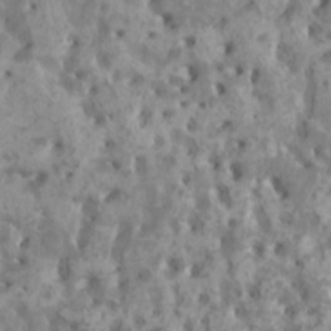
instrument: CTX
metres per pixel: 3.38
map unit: HNhu
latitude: 2.0255
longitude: 7.3509
